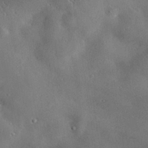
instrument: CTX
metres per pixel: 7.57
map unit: lHvf
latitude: 31.9717
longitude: -84.5357
